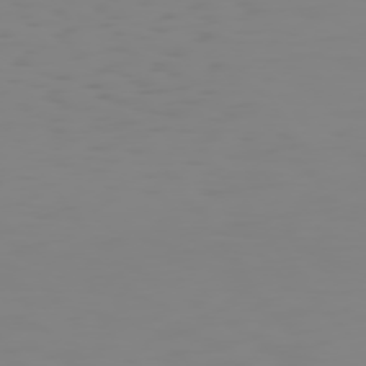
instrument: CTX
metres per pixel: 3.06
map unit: Hpe
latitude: 74.4601
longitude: -126.8191
